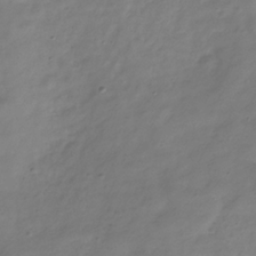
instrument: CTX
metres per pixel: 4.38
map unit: Hve
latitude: -32.5385
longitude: 91.3888
